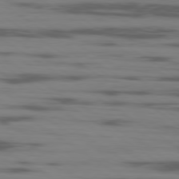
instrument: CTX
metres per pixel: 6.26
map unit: Ap
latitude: -80.0661
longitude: -103.1781
